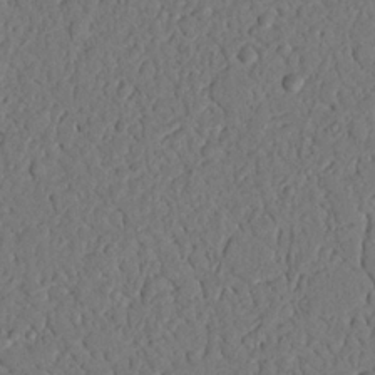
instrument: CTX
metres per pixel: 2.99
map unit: Nhu
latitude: 20.8380
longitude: -77.6505
